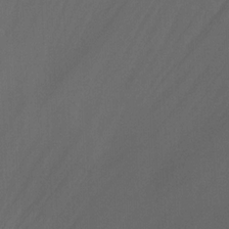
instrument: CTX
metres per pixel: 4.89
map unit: Ht
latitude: -14.5196
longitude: -57.6315
